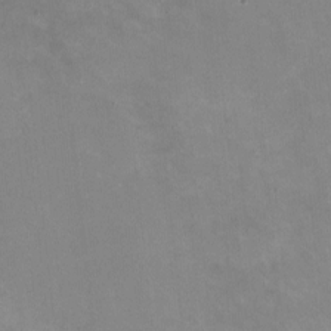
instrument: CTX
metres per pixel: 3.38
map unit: HNhu
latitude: -1.3321
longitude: -3.3670
